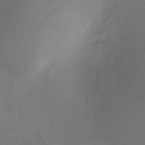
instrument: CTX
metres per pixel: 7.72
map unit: Nhu
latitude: -9.1809
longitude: -46.7247
